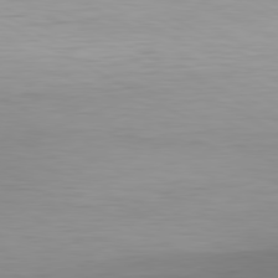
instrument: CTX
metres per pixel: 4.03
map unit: Hpe
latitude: -80.9542
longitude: 18.1228
